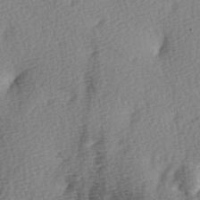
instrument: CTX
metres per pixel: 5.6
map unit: Ave
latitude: -5.7666
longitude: -120.5357
